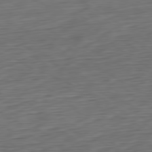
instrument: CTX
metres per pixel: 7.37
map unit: Ap
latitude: -80.4629
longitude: -68.9136
